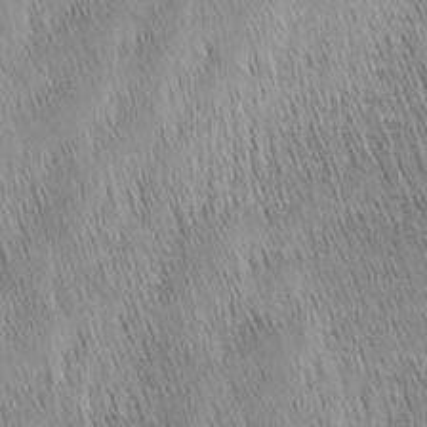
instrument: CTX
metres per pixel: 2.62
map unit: Nhu
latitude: -4.5573
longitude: -150.1200
